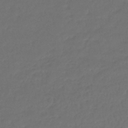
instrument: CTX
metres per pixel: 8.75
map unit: lHb
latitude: -43.0675
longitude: 61.4265
